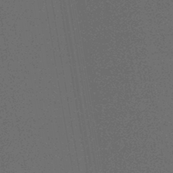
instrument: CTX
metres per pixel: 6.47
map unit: HNhu
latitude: -45.0864
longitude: 99.2565
